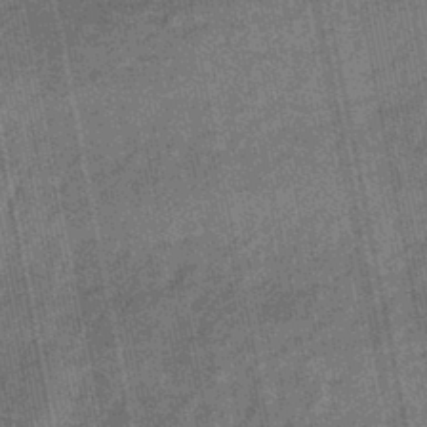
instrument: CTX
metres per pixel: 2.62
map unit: eHb
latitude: -43.7099
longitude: 87.1620
